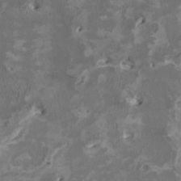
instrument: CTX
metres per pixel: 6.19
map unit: HNhu
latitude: 2.5357
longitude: -4.1200
